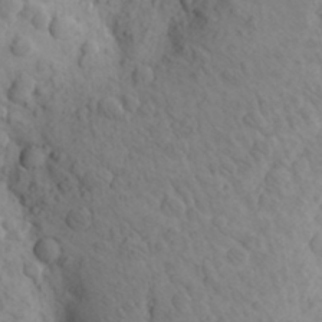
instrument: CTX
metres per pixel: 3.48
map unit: Aa
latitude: 26.8380
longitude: -149.3671
